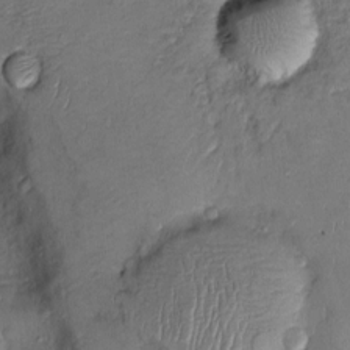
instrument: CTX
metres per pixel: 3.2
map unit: Ht
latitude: -3.5588
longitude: -14.4034
